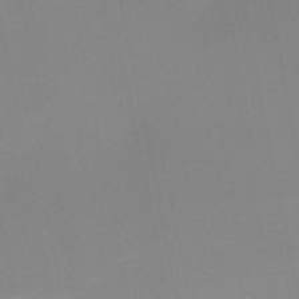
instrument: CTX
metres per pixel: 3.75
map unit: HNb
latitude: -50.6329
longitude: -50.1766
